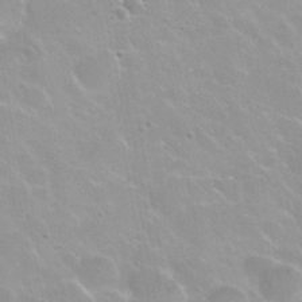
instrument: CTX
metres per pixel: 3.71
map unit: Nhu
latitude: 30.3279
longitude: -55.1214
